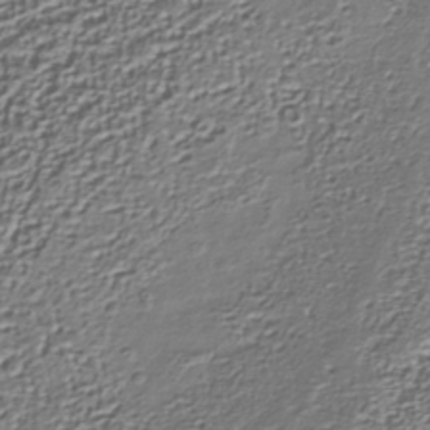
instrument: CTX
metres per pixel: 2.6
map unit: Nhu
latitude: -38.9731
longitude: -86.0255
